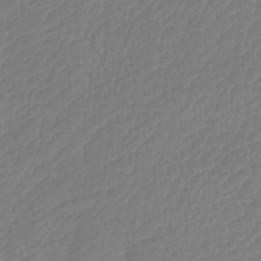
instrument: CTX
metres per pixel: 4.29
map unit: lHb
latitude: -42.5951
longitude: 77.3510
